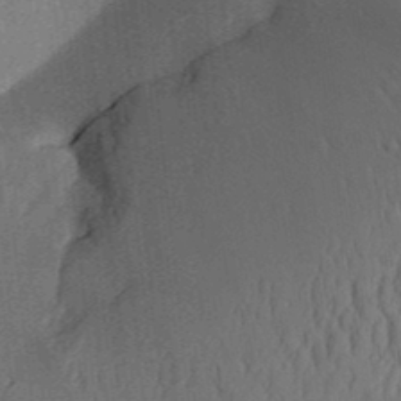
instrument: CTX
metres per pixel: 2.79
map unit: Aa
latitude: 30.8569
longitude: -141.7827
